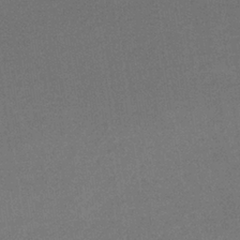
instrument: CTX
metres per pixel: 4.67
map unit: lHb
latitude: -35.1998
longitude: 68.3684
